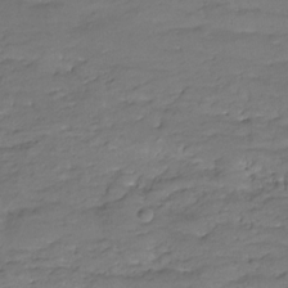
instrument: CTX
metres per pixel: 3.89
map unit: Hve
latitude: -27.8044
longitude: 91.2565
